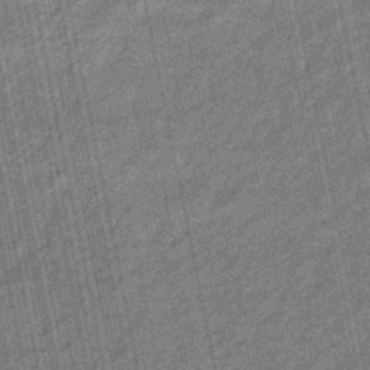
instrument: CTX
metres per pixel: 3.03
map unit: eHb
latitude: -43.8422
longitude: 87.5210
